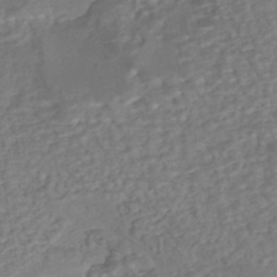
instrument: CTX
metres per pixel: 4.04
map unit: eHh
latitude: -43.5777
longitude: 120.5196
